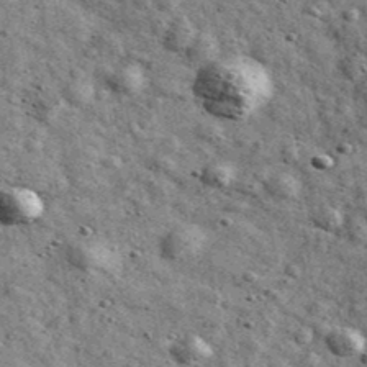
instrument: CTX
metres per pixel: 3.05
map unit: Ave
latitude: 40.4223
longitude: -107.0647
